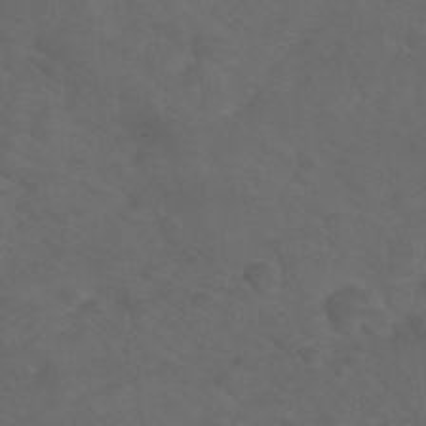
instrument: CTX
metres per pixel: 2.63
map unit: Nhu
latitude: 25.0080
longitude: -53.1214
